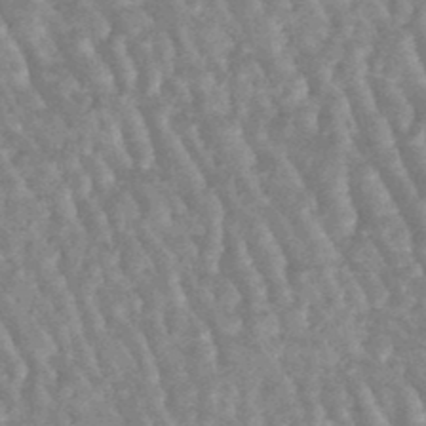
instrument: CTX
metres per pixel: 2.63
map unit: lHb
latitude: -47.4076
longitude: 77.4265
